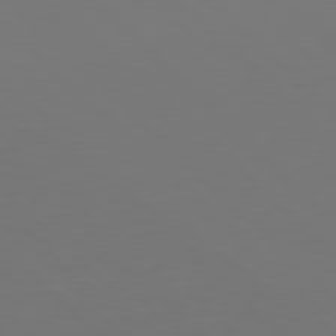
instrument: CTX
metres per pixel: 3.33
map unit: Hpe
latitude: 77.9339
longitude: -175.2726
